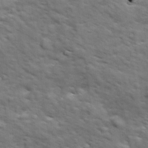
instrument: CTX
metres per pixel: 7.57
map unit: Ave
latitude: 18.4601
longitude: -132.3845
